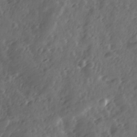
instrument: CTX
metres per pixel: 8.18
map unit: Ave
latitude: 12.4601
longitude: -103.3670
